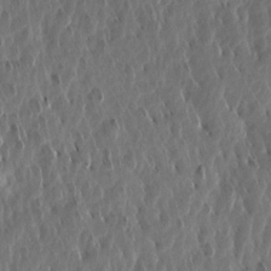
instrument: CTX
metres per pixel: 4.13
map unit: Aa
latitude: 15.6883
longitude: -142.7057
